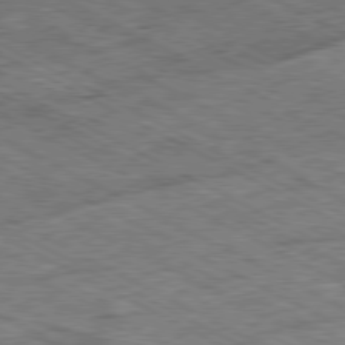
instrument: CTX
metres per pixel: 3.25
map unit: Ap
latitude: -80.6519
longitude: -84.8380
